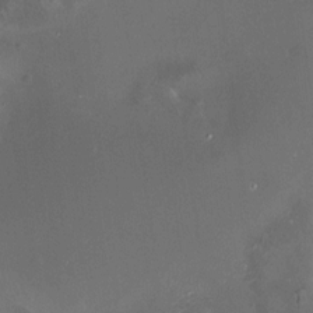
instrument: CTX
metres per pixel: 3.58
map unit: HNhu
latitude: 7.3860
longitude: 9.0675
